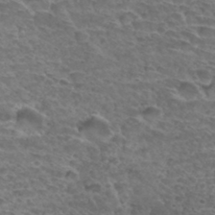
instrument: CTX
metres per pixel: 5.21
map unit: Hto
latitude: 34.0255
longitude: -44.4601
